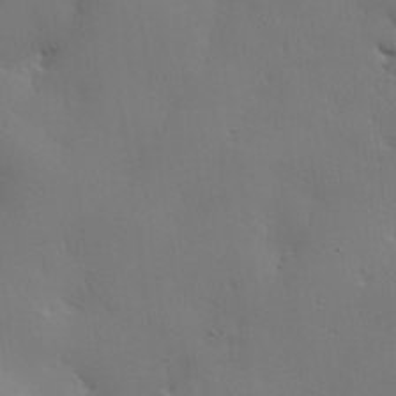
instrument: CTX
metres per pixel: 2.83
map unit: lHvf
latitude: 21.7261
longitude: 145.8989
